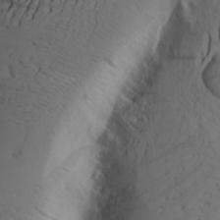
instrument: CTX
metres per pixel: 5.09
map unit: Aa
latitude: 17.4993
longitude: -143.9717
